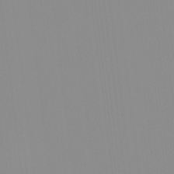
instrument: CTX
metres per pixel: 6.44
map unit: HNhu
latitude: -1.3699
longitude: -6.2522
